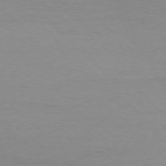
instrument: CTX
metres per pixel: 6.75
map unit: Ap
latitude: -77.0864
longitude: -70.4979
